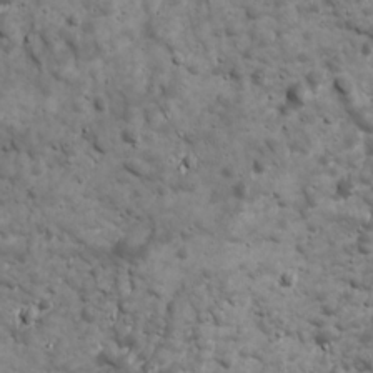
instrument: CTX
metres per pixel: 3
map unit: Ave
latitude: 16.8758
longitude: -133.5560
